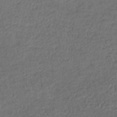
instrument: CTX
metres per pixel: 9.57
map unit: lHb
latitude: -38.8408
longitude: 70.6519
